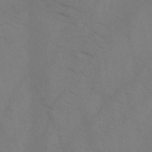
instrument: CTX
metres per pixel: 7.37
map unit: HNb
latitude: -44.3495
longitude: -41.2348
